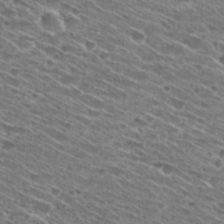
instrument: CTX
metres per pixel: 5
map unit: Hto
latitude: 29.3670
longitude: -45.8961
